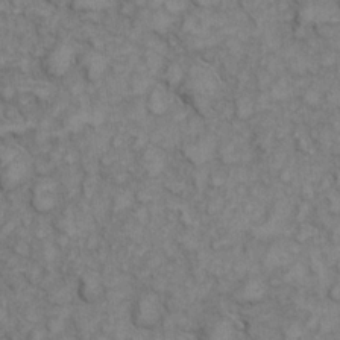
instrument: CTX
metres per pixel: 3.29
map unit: eHh
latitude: 6.6679
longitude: -64.8947
